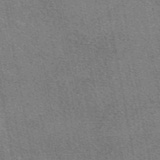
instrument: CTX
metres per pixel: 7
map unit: eAb
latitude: 48.5735
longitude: 114.9164
